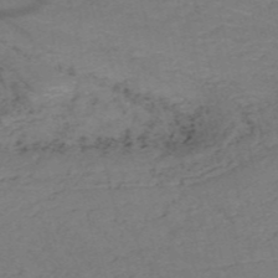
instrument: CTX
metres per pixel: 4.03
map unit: HNb
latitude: -54.2740
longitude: -47.5371
